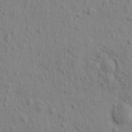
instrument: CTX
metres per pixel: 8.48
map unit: eHh
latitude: -0.7841
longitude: 18.3117
